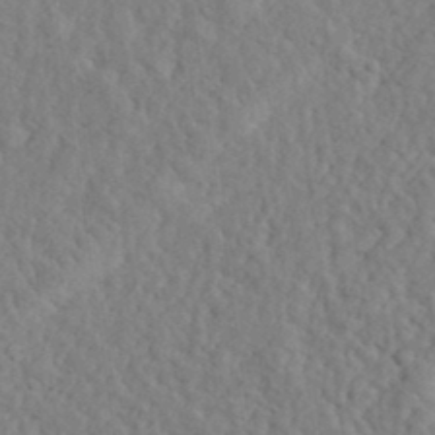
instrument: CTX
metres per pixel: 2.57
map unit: eHh
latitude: 34.8380
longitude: -78.1578
